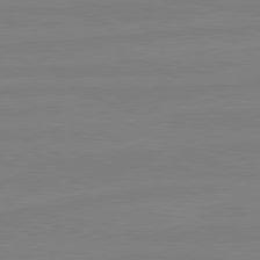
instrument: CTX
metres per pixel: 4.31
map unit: lApd
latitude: 81.4804
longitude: -178.4034
